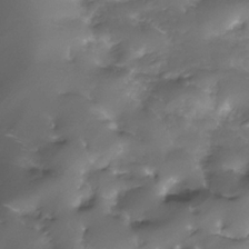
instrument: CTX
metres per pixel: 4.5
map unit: Nhe
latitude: -33.0298
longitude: -92.7435
